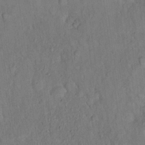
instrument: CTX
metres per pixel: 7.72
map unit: eHh
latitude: 18.8569
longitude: -62.1767
